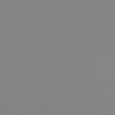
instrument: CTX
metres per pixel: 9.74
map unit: lHb
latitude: -49.3699
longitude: 68.4817
